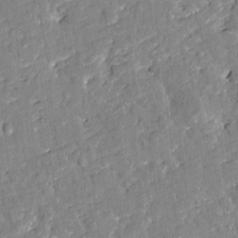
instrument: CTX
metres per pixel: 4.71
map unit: Htu
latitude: -2.4440
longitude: 174.8030
